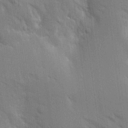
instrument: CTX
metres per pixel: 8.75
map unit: Aa
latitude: 16.0444
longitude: -149.3482
